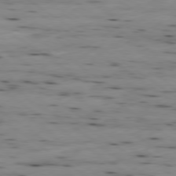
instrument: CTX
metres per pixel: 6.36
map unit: Ap
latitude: -79.5210
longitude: -101.6694
